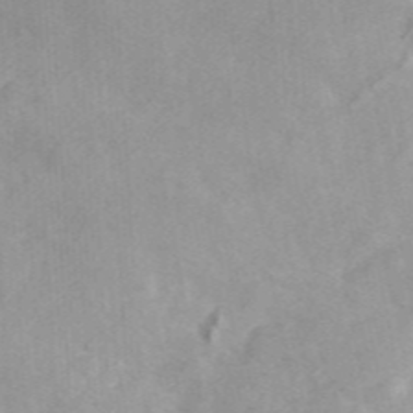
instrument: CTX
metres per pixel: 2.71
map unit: ANa
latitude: 47.0081
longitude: 26.8408
